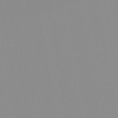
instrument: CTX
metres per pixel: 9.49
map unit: HNb
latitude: -53.9745
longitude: -49.4237
